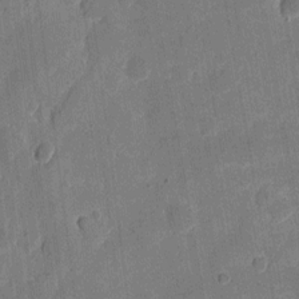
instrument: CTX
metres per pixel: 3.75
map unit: eHh
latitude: 7.2915
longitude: -66.2711
